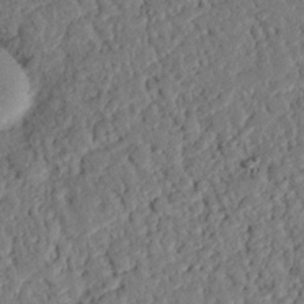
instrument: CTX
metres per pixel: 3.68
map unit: eHh
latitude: 25.8016
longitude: -80.8380
